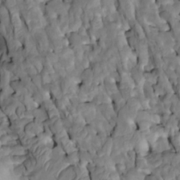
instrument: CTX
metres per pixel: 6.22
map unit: Htu
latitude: -2.9541
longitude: 150.0661
